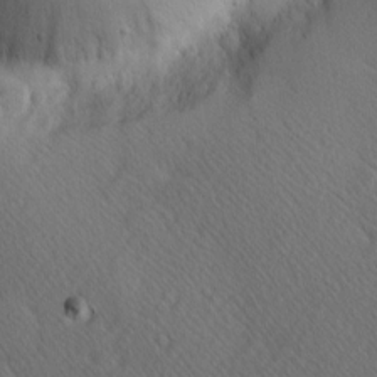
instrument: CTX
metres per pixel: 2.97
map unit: Hve
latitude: 12.8947
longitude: -90.7246
